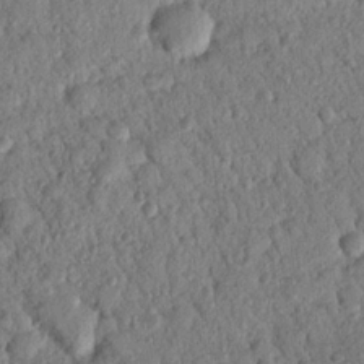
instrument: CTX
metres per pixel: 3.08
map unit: Nhu
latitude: 21.0648
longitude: -78.3279
